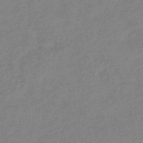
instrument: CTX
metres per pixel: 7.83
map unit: eHb
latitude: -36.2172
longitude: 76.7841
